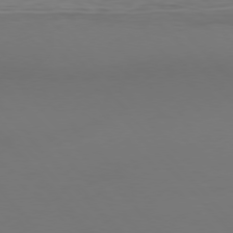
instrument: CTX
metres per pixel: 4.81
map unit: Ap
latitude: -77.7667
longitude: -63.8395
